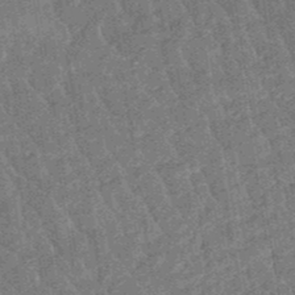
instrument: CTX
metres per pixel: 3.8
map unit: eHb
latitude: -48.5385
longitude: 85.5777
